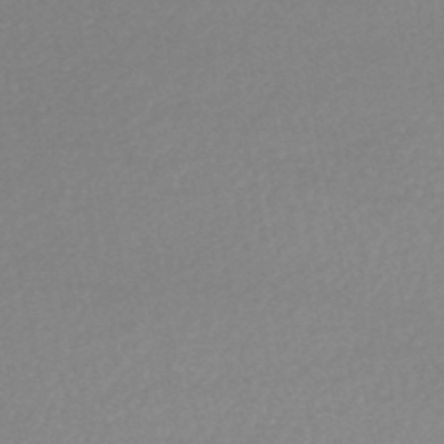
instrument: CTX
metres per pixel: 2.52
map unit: HNhu
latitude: -48.5763
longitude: 98.2550
